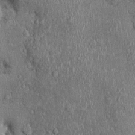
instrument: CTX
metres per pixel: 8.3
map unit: Ht
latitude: -1.3321
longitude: -13.4427
